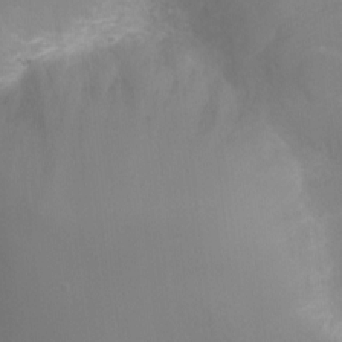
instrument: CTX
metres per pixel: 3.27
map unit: Ht
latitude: -10.8786
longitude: -45.0647
